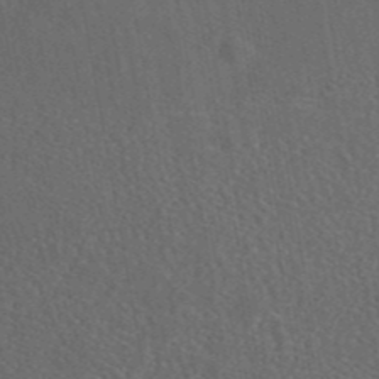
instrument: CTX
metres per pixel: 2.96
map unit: eAb
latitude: 42.7435
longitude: 106.2362
